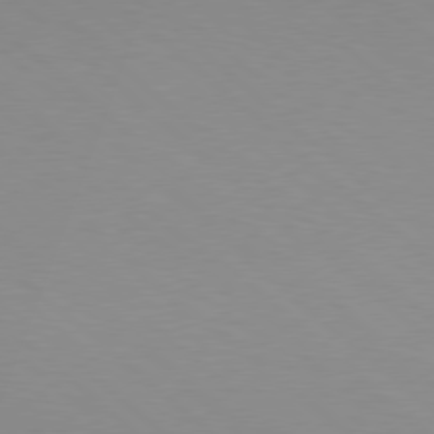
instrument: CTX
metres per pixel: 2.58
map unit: Hpe
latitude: 78.1578
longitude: -176.4601
